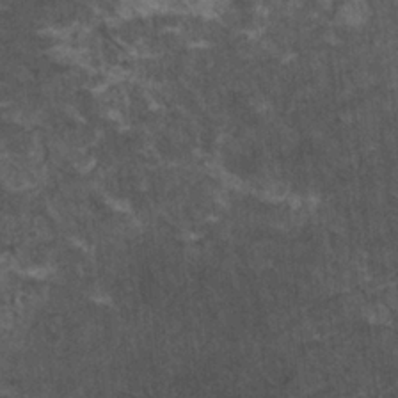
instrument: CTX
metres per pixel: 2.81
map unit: HNhu
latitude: 2.8947
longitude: 4.3495
